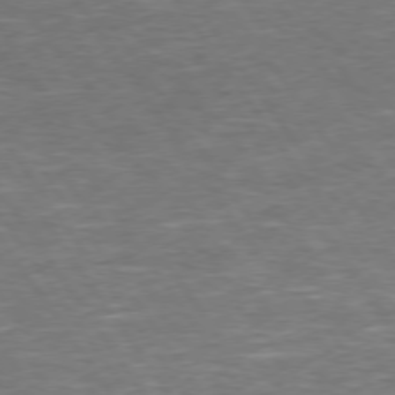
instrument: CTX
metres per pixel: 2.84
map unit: Hpe
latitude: 73.9151
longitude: -125.2348
